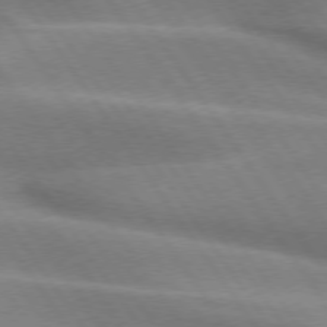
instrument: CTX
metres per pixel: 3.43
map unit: lApd
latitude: 74.7246
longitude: -63.7639
